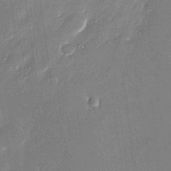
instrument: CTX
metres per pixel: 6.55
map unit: Nhu
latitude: -29.1809
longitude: -75.1214
